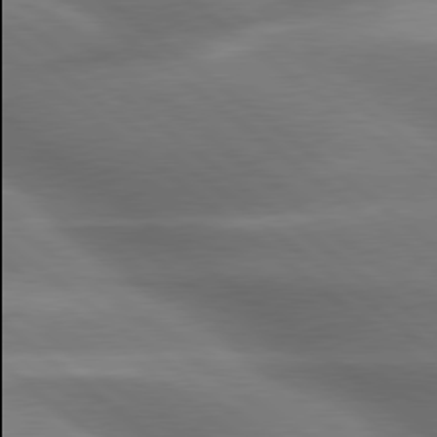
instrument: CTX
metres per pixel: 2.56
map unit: lApd
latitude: 79.5182
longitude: -117.9906
